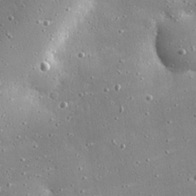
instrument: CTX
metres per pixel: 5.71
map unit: eHh
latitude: 25.2159
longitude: -88.6869
